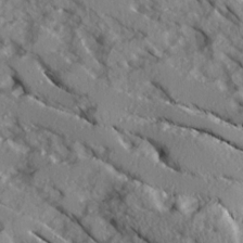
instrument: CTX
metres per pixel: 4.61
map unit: Ave
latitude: 14.4412
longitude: -131.0270
